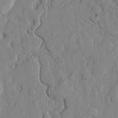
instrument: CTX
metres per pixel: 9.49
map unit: lHvf
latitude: 18.1577
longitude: -112.9514
